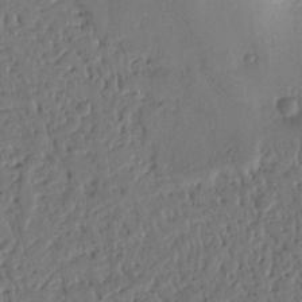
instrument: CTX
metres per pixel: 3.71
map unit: Nhu
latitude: 14.4601
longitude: -78.4790
